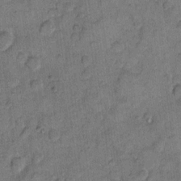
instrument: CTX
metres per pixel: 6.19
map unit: eHh
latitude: 11.0648
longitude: -63.9528
